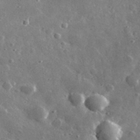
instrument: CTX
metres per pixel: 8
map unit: lHvf
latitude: 34.7624
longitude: -88.4223
